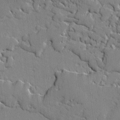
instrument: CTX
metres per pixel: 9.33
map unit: lAvf
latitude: -1.5588
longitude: -109.0080
